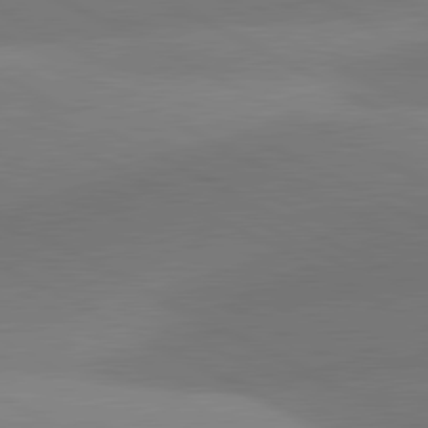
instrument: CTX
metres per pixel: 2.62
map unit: lApd
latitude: 81.0458
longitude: 129.7289
